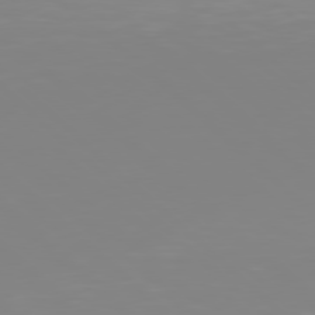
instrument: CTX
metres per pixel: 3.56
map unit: Hpe
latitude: 77.6882
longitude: -173.8016
